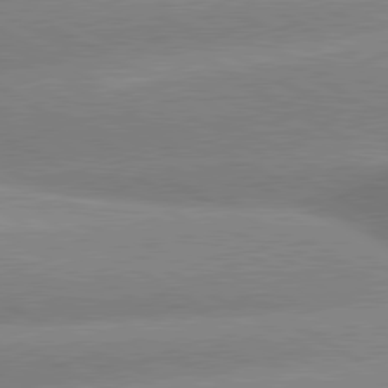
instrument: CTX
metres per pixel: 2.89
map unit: lApd
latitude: 80.4034
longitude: -155.5560
